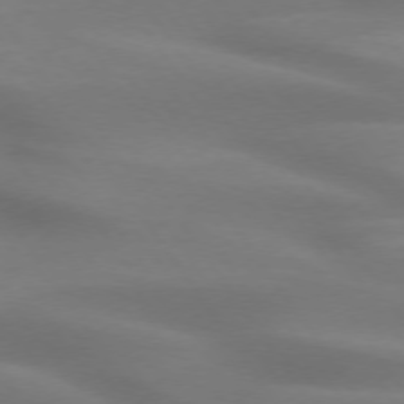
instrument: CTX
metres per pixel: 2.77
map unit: lApd
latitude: 74.1956
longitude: -48.5924
